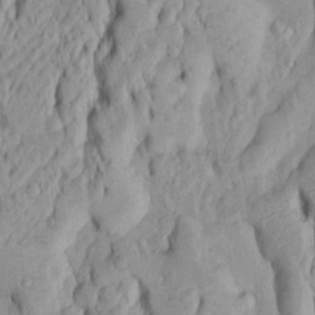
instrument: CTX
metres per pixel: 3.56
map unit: Htu
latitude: -5.7855
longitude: 151.6155
